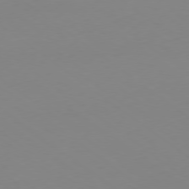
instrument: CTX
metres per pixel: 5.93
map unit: Hpe
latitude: -79.4265
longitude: 13.2754
